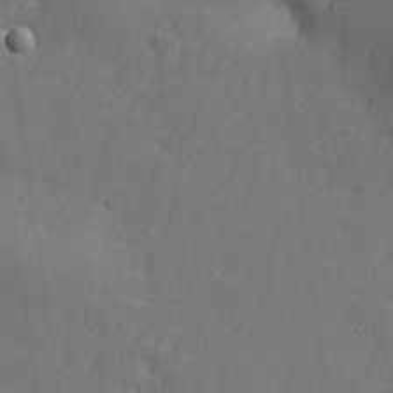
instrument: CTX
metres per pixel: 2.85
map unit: lHvf
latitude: 24.4034
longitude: 141.3698
